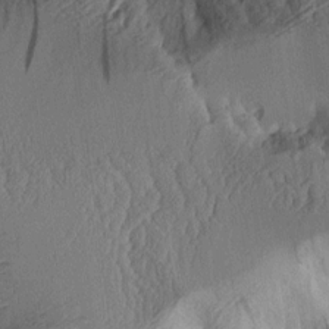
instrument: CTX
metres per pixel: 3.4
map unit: Aa
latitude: 10.9703
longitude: -127.5182
